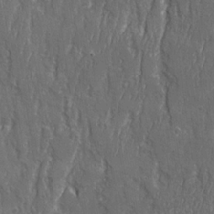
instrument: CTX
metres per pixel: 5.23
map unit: Ave
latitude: 22.3467
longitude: -134.4223
